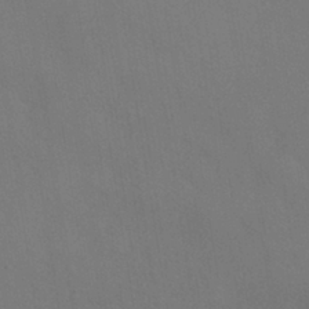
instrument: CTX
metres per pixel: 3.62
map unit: HNhu
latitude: -39.7478
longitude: 95.9178
